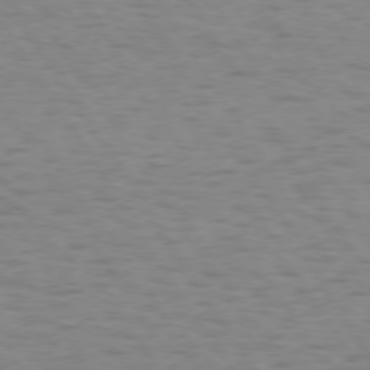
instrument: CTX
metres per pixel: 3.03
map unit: lApd
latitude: 74.4601
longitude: -50.9891
